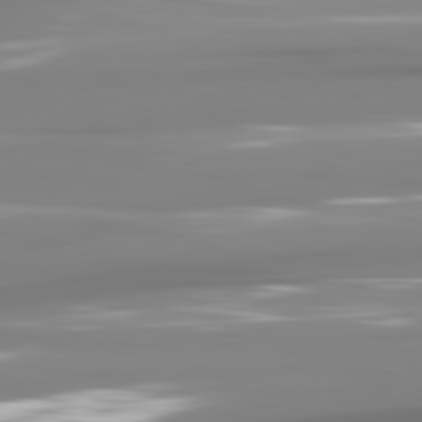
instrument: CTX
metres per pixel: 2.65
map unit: lApd
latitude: 81.4426
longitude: -138.4790
